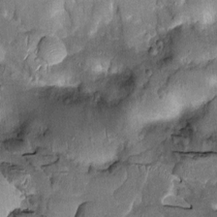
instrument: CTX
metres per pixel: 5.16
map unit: Htu
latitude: -1.2376
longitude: 149.1054
